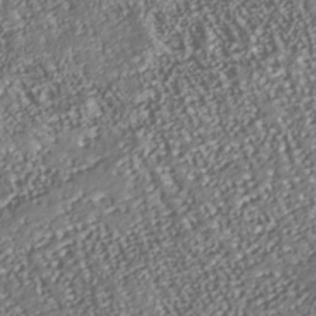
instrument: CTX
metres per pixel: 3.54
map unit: Nhu
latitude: -38.0661
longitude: -80.5924
